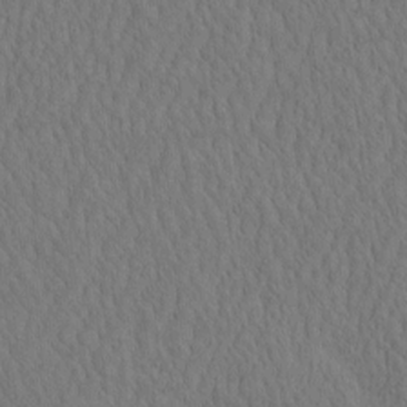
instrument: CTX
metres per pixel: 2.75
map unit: eHh
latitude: -2.5762
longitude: 15.8234
